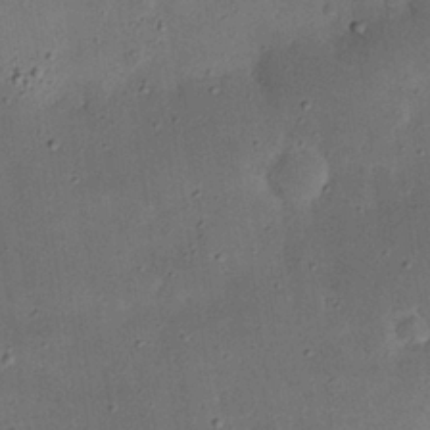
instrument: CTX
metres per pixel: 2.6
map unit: Nhu
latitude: 25.3859
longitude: -71.5371
